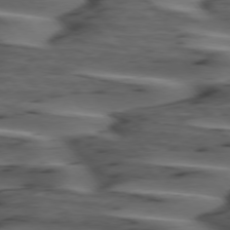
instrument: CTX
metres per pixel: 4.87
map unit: lApd
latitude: 75.3293
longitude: -71.0080
